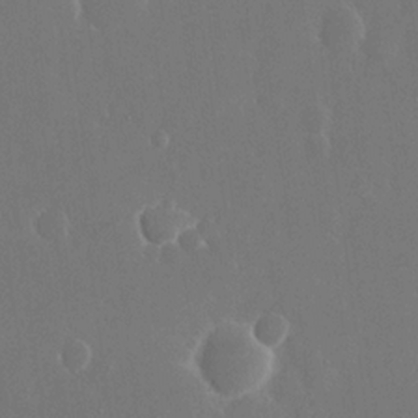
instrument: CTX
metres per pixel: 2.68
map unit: eHh
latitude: 15.3671
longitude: -71.9339
